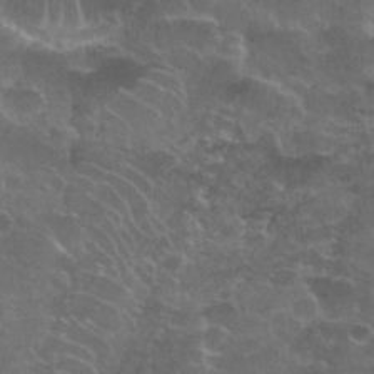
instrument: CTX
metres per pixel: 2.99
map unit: Nhu
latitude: 28.3656
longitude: -60.9324
